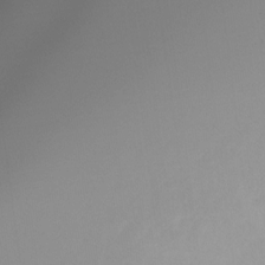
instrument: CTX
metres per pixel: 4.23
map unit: Htu
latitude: -14.7841
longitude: -45.8394
